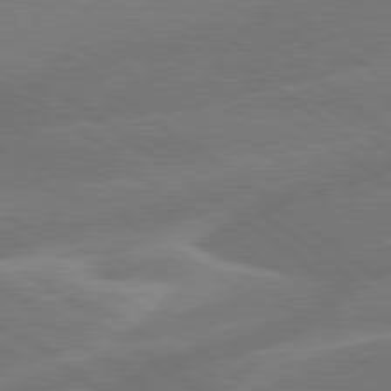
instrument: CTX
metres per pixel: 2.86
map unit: Hpe
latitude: 79.0270
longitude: -153.9339
